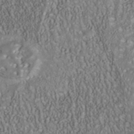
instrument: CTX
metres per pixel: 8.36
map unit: Nhu
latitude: -40.5763
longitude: -85.3671
